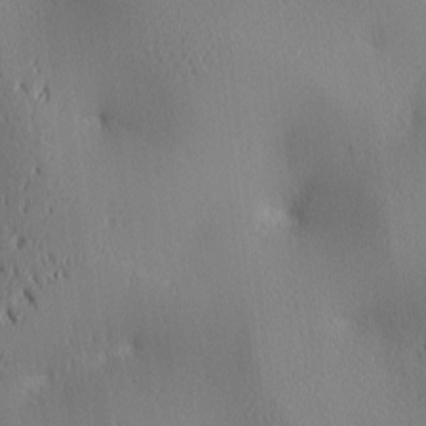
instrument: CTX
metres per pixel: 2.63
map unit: lAa
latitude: 2.8947
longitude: -116.9325
